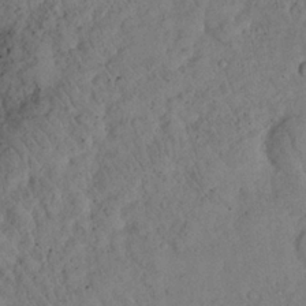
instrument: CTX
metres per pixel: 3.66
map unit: Nhu
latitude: 26.8947
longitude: -72.7436
